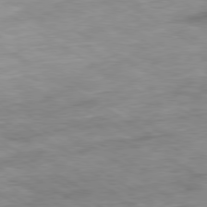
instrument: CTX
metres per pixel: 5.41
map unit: Ap
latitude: -80.1984
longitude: -74.8758
